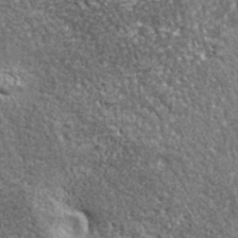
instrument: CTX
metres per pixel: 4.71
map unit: ANa
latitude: 42.9136
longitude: -86.9325
